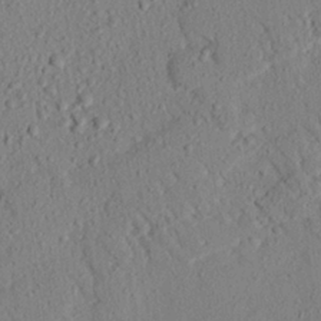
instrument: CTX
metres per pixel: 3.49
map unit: eHh
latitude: 25.3103
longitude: -80.0444
